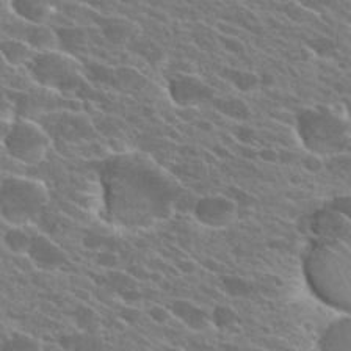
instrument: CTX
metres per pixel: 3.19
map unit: Hto
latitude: 25.5182
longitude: -41.3103
